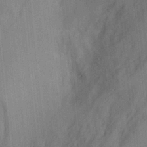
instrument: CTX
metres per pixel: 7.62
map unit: Ave
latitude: 23.1781
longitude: -136.0255
